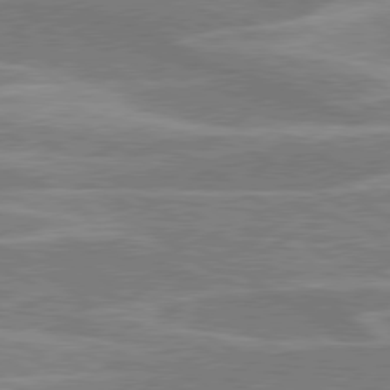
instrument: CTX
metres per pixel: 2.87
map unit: lApd
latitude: 79.5182
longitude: -123.4804
